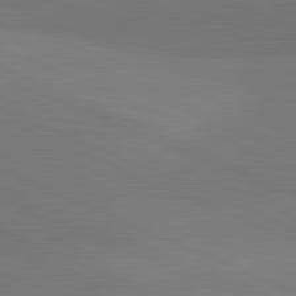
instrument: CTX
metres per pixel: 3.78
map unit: lApd
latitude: 81.7827
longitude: 149.9556
